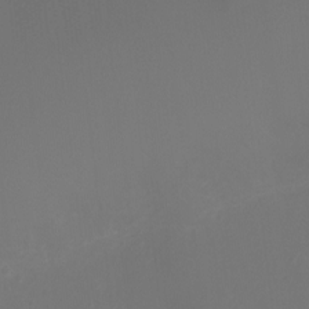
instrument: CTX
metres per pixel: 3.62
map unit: Ht
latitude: -6.3306
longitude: -26.6302
